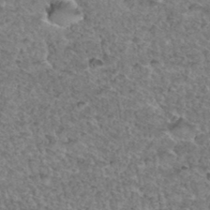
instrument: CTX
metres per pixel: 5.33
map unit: Hto
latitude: 35.8016
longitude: -47.7639
